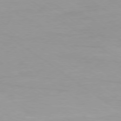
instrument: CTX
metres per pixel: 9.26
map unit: Ap
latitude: -79.4076
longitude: -66.6301
